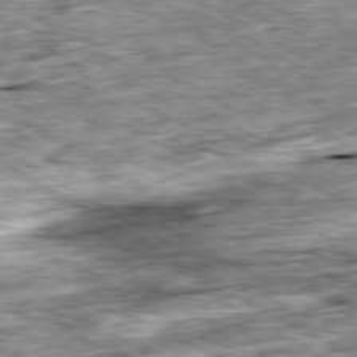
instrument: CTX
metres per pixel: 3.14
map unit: Ap
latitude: -80.5385
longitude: -90.2145
